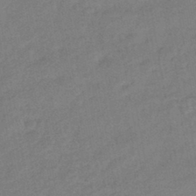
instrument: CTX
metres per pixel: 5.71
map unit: eHb
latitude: -42.5006
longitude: 82.7463
